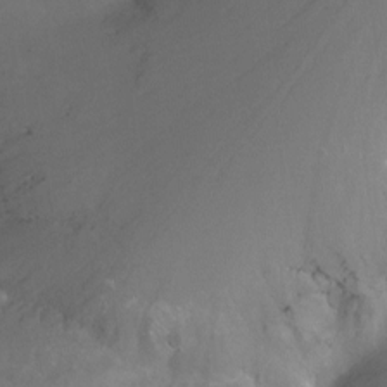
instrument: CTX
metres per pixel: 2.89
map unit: Nhu
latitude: -9.4643
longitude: -46.8380
